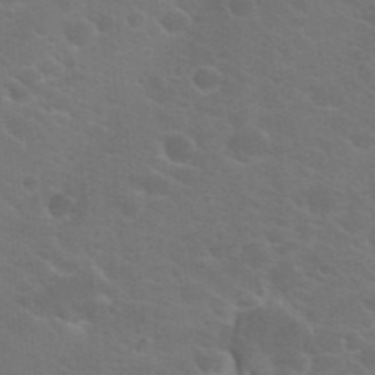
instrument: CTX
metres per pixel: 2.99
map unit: Hto
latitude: 23.2159
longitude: -36.3279
